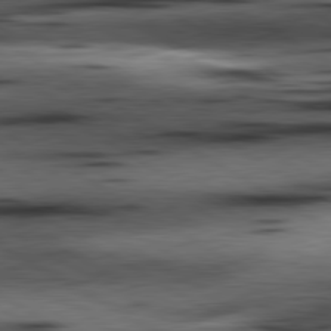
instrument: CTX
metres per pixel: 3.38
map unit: lApd
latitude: 80.6113
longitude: 158.5762
